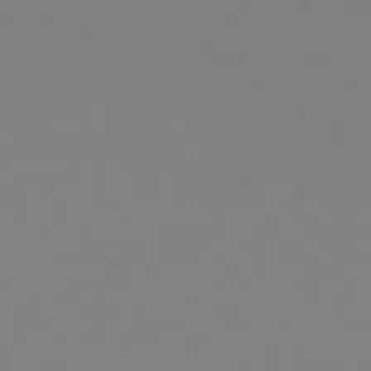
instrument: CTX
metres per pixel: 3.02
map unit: Hpe
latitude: 74.7435
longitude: -126.8002
